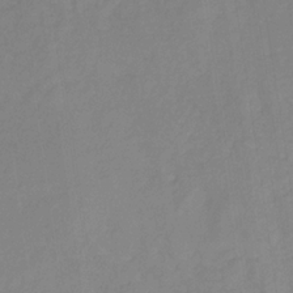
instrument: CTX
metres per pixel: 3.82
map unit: HNb
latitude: -31.3887
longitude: 60.1039
